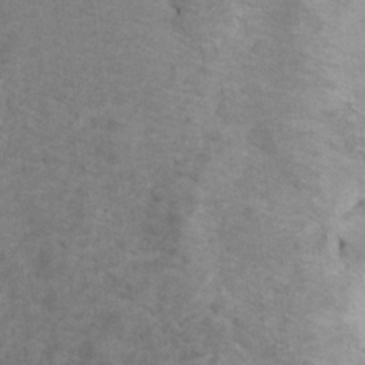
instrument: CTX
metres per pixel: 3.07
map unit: Ht
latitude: 9.4238
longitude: -32.3656
